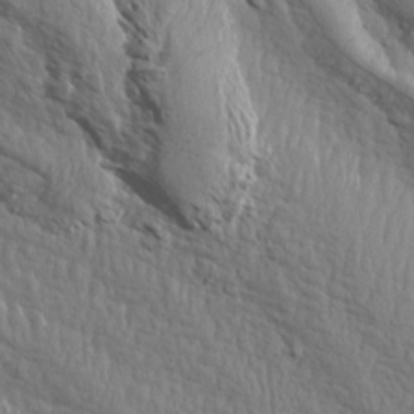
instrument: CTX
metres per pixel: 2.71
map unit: Aa
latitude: 14.6491
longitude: -143.4049
